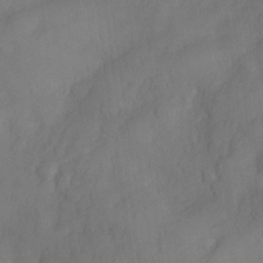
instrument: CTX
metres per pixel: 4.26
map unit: Nve
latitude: -26.6329
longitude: -148.3656
